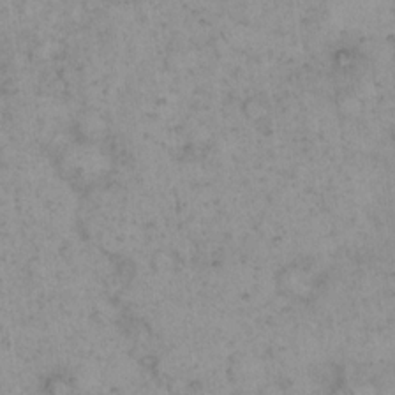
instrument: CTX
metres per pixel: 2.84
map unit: eHh
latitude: 15.4616
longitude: -66.2711
